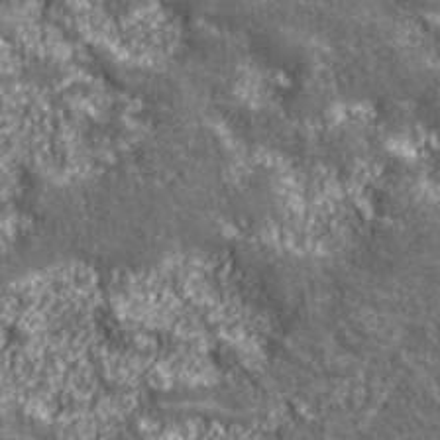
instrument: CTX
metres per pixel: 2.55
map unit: eHh
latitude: 42.8380
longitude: -90.8569
